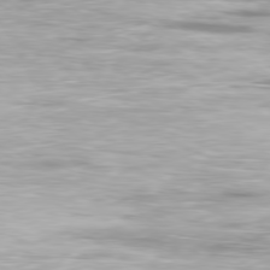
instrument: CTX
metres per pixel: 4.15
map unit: Ap
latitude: -80.1417
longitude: -60.1578
